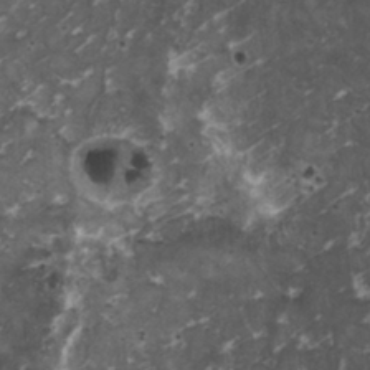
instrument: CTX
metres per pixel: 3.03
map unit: HNhu
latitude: 2.8380
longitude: 4.0094
